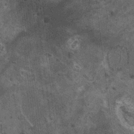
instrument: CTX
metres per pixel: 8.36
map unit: HNhu
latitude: 3.9528
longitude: 4.7463
